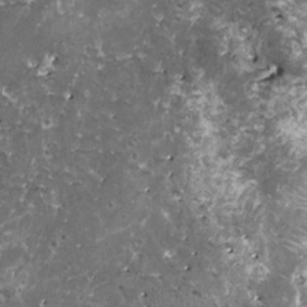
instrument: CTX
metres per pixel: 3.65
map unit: HNhu
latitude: 3.0080
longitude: 6.1039
